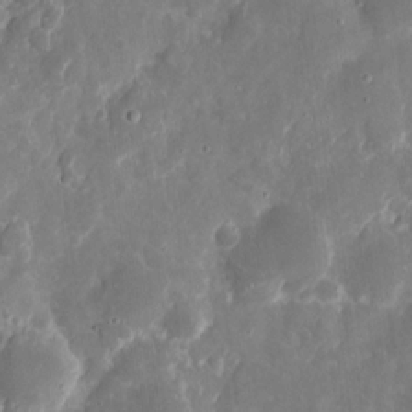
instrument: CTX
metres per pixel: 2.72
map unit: eHh
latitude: 11.0270
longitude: -71.9339
